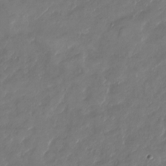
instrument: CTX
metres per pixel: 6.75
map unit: Nhu
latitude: -29.3699
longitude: -72.1767
